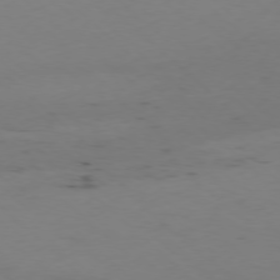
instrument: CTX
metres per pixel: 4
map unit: Hpe
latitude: -77.6344
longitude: 12.1228
